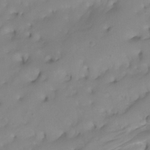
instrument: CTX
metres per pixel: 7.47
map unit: Htu
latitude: -5.1431
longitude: -76.9136
